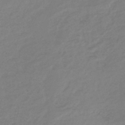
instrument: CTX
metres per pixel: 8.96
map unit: lHb
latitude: -37.9178
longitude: 71.6155
